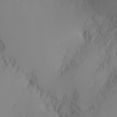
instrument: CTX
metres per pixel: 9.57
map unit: Nhu
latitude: -4.0850
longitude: -84.8758
